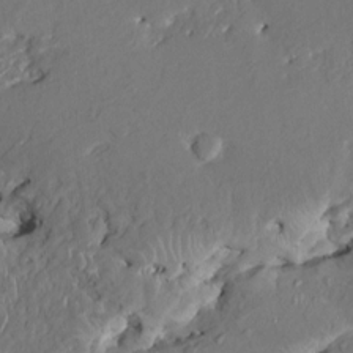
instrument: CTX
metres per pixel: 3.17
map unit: HNhu
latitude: 4.7057
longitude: -4.9703
